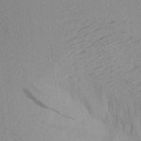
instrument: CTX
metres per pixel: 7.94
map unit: Aa
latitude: 21.2348
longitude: -144.6490
